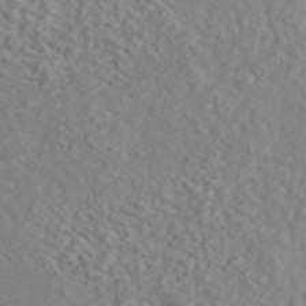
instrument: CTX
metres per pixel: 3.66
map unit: ANa
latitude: 44.4034
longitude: 21.3509
